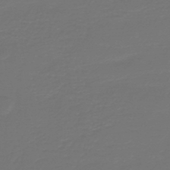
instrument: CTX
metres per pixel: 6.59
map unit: HNb
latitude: -47.3131
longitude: 53.7477
